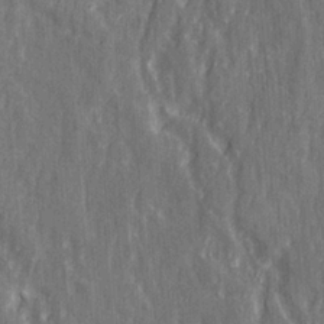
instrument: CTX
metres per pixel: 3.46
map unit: Ave
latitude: 22.6679
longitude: -133.9150
